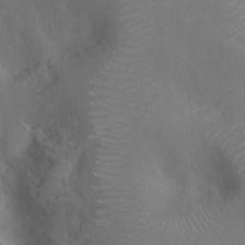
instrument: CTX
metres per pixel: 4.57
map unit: Nhu
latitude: -13.9367
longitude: -24.6301
